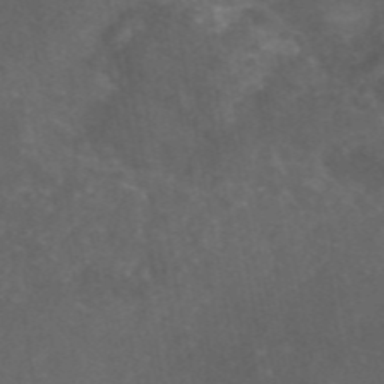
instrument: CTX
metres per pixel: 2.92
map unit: eAb
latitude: 46.6113
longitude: 125.7666
